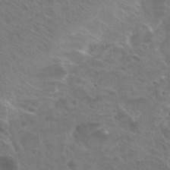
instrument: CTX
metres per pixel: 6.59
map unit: Hto
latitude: 30.4412
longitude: -43.5560
